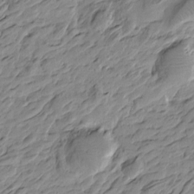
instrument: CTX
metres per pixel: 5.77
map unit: Htu
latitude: -4.5951
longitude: -178.3845
